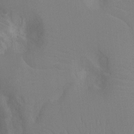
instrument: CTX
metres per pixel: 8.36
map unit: Ht
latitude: -4.7841
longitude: -25.8772
